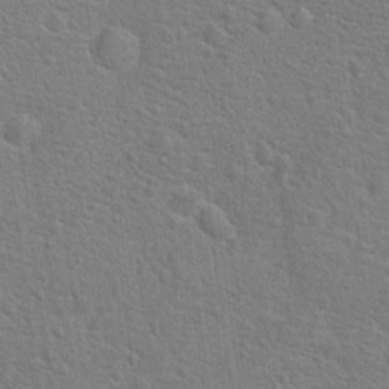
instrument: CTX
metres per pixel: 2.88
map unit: Hto
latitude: 17.8772
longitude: -43.0459
